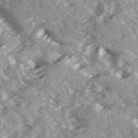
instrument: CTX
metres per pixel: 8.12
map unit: Ave
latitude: 16.2145
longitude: -130.0822
